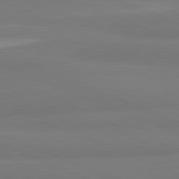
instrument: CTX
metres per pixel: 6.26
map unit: lApd
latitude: 81.7450
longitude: 177.0109
